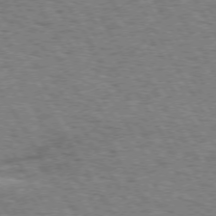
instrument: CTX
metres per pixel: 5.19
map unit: Hpe
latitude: 73.0081
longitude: -129.6694
